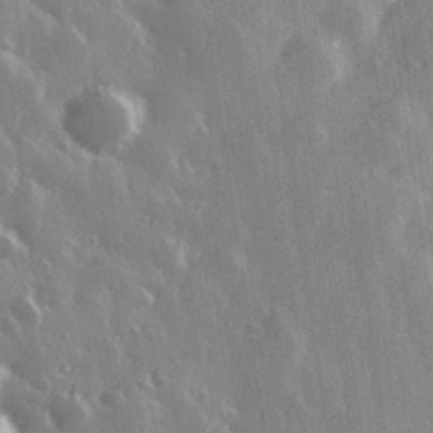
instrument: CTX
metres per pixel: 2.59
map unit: Hve
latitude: 28.6868
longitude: 147.1431
